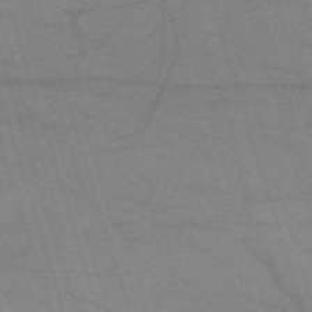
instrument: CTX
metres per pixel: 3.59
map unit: eHh
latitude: -61.8422
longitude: 54.6897
